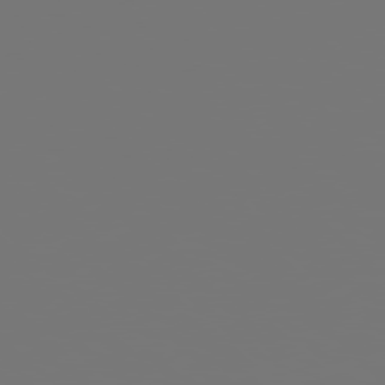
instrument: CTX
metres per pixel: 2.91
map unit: Hpe
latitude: 77.7827
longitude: -176.9702
